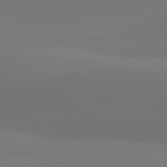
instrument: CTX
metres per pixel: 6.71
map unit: lApd
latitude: 81.4804
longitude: 128.6519
